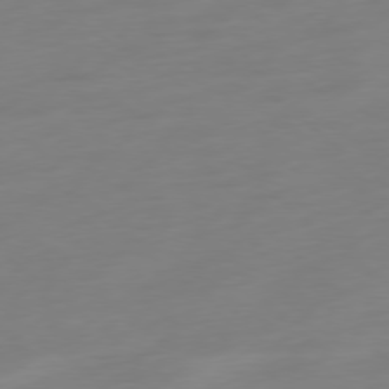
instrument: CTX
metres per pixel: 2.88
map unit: Ap
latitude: -78.6707
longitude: -66.8946
